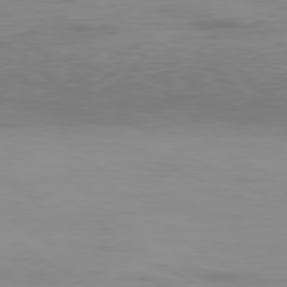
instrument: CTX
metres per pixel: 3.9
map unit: Ap
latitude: -80.3118
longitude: -93.9339
